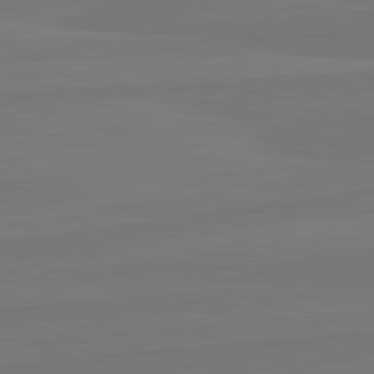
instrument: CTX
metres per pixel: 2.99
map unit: lApd
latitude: 82.4412
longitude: 164.0472
